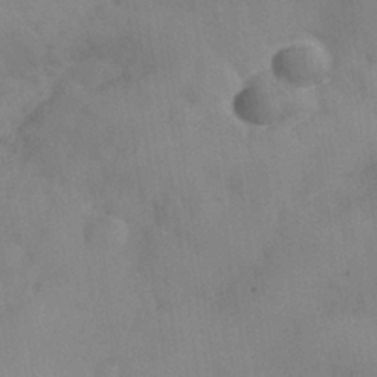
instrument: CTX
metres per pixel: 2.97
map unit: Nhe
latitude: -36.3117
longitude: -177.5560
